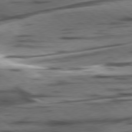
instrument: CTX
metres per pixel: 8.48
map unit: lApd
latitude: 78.6302
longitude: -50.8191
